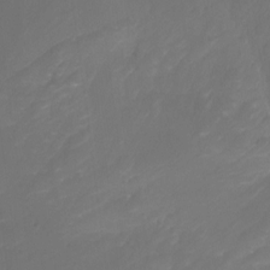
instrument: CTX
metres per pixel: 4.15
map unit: Ht
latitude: -10.2551
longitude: -35.4237
